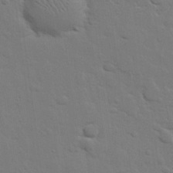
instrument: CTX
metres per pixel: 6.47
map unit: eHh
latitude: 26.0633
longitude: -81.7639
